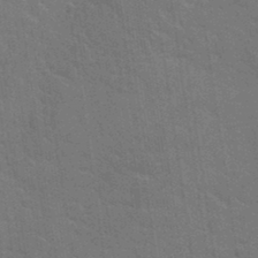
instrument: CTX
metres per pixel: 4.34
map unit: Hto
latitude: 34.6301
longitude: -51.6316
